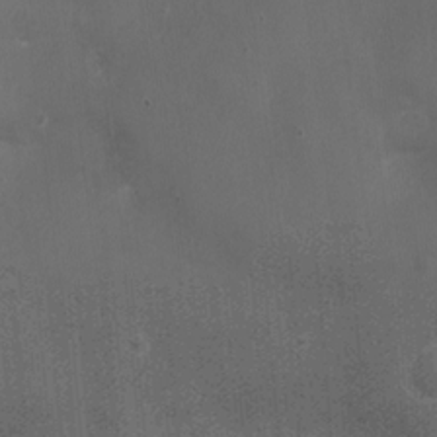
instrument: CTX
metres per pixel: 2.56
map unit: Ht
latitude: -3.8611
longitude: -15.1781
